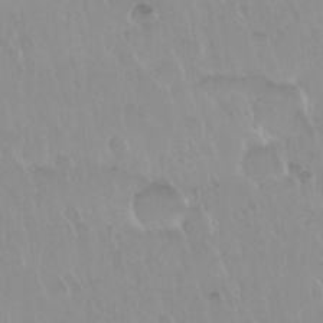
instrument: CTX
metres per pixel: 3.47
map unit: Nhu
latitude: 29.7638
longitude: -56.5356
